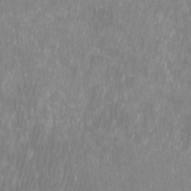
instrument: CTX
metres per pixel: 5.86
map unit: Htu
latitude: -8.6896
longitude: -75.8205
